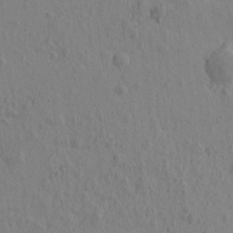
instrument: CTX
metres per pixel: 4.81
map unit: Htu
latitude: -0.1228
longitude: -175.7450
